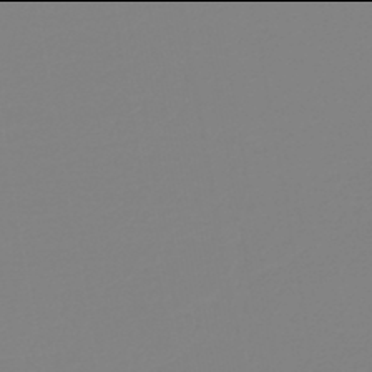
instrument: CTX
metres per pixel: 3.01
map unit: HNb
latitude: -46.0094
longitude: 54.8975
